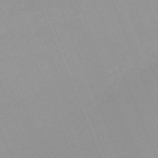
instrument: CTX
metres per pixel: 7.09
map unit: Nhu
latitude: -66.8786
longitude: 38.9920
